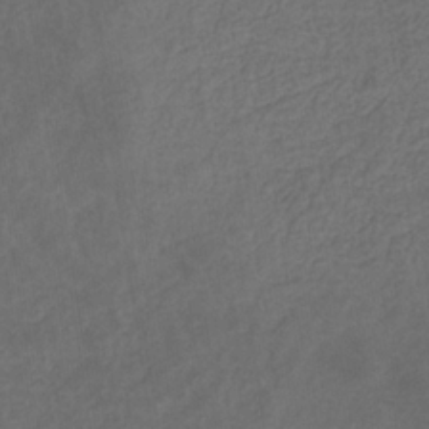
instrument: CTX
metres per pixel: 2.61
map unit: eHb
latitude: -32.1039
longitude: 72.5951
